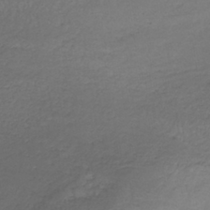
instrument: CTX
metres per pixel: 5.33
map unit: lHb
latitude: -38.2173
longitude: 72.7652
